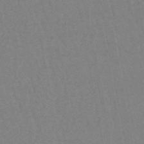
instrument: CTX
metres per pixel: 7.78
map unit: eHb
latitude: -46.7841
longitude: 78.6518
